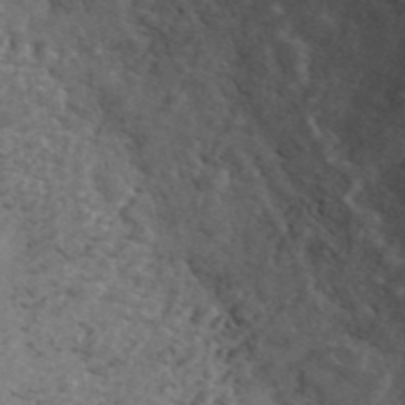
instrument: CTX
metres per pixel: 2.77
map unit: ANa
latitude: 44.7057
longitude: 24.9164
